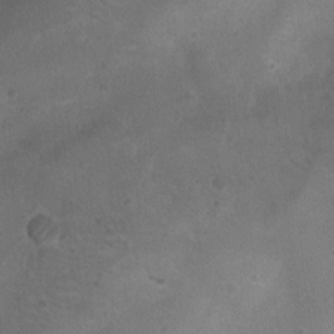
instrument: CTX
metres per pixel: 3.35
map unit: Ht
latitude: -11.4454
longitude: -21.2726
